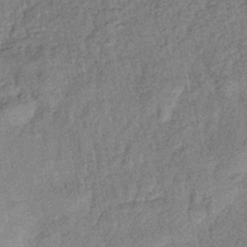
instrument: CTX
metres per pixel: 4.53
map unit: eHb
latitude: -43.5021
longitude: 82.7841
